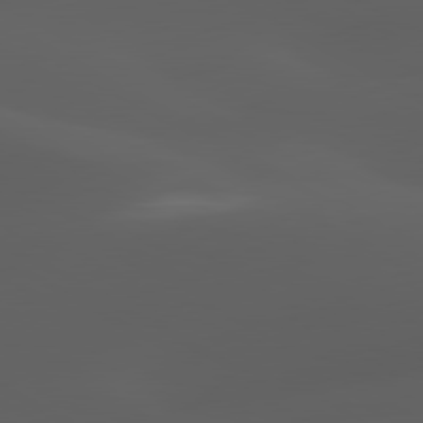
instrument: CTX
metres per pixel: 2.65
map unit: lApd
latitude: 80.2145
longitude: -89.1592
